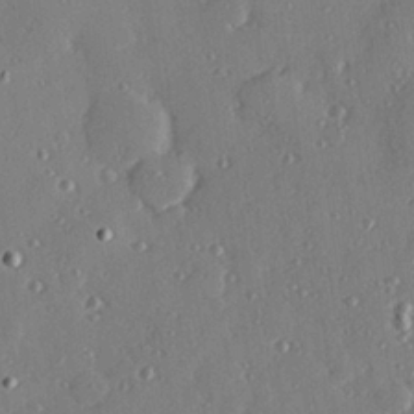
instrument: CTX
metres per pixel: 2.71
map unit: Hve
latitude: 26.3845
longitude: -93.4237
